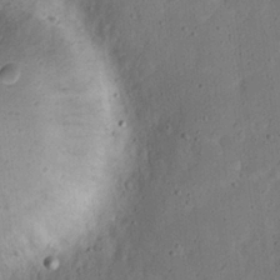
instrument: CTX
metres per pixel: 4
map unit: eHh
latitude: 23.1970
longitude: -68.9703
